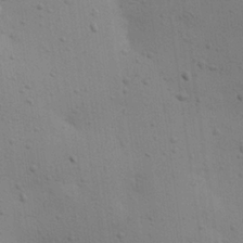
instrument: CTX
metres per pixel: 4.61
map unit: eHh
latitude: 24.8002
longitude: -71.6127
